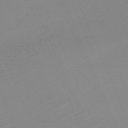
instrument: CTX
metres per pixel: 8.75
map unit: Nhu
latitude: -67.3699
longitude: 38.4629
